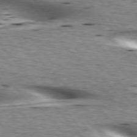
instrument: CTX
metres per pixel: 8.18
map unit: lApd
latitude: 76.0633
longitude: -60.2900
